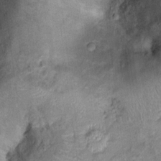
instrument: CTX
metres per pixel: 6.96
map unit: Ht
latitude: 14.8380
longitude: -40.6868
